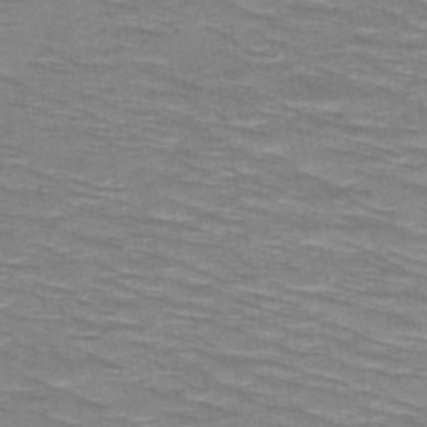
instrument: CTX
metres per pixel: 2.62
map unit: HNb
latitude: -47.4832
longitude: -48.1578
